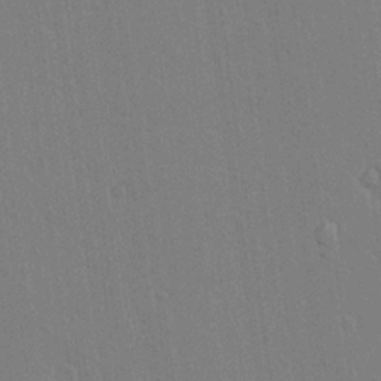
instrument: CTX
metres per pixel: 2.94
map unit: lAvf
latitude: 14.6491
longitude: -126.9892
